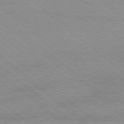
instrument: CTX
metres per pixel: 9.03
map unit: Ap
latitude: -78.6896
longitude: -65.1781
